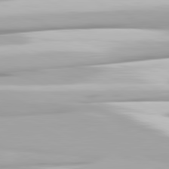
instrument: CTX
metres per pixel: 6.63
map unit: lApd
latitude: 81.4048
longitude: -139.7827
